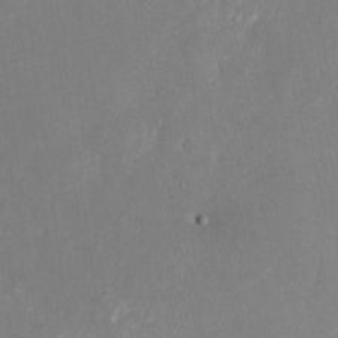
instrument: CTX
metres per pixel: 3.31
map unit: Nhu
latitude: -23.6155
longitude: -72.7436
